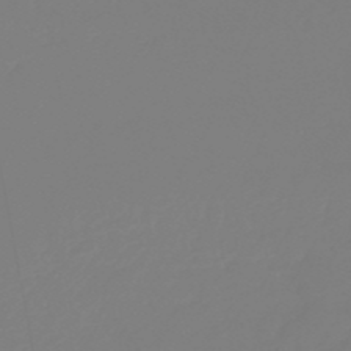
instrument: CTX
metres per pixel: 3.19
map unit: eHb
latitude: -49.8989
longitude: 84.7463
